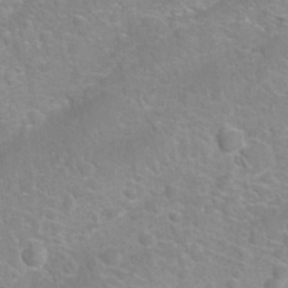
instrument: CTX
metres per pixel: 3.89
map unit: Nhu
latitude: 27.0081
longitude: -62.4034
